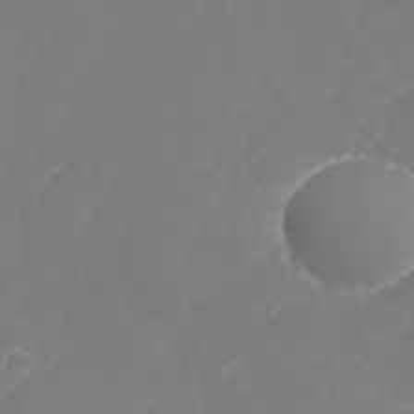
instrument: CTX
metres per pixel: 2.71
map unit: Nhu
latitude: -28.7841
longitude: -64.8002
